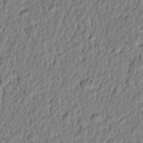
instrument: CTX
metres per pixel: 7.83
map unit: lAvf
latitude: 5.7827
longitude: 164.2173
